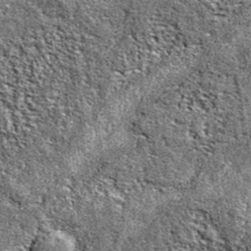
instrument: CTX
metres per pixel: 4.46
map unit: eAb
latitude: 38.4034
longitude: 105.8422
